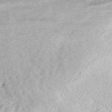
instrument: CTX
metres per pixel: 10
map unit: ANa
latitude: -42.1038
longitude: 109.6722
